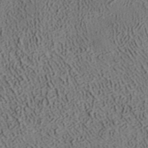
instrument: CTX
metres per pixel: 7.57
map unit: ANa
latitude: 39.1214
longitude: 22.1417
